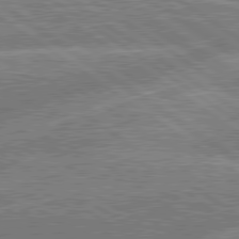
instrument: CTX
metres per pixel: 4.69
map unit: lApd
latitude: 79.7261
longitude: -157.1970
